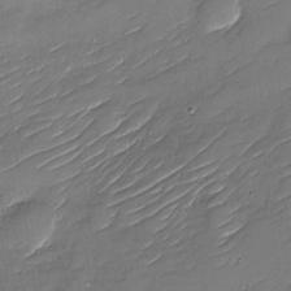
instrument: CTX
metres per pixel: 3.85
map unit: Nhu
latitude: -30.0283
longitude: -73.0459
